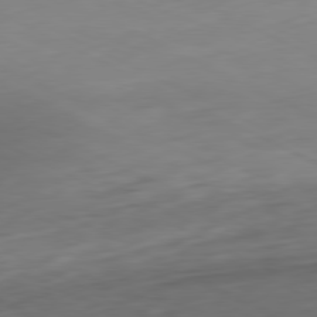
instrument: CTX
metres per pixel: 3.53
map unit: Hpe
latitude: -81.2376
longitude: 16.6330
